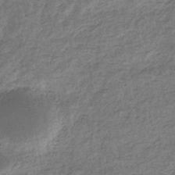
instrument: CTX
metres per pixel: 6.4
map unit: eHb
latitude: -36.2172
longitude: 80.4251
